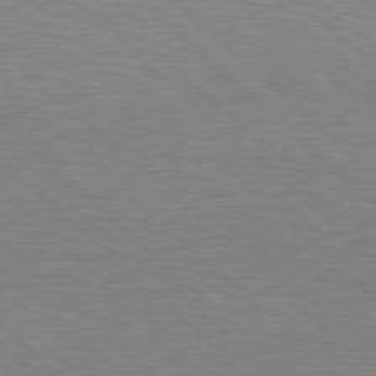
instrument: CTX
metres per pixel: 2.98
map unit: Hpe
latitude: 78.0822
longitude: -159.1403
